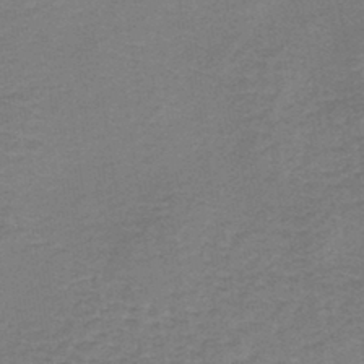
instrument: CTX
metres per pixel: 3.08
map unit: lHb
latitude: -37.4454
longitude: 60.8408
